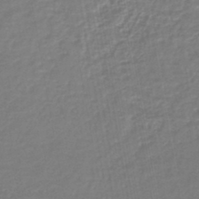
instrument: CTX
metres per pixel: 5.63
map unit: lHb
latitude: -44.3117
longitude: 61.6722
